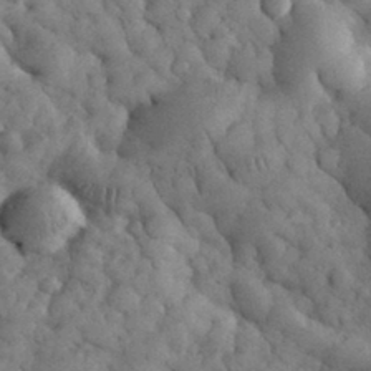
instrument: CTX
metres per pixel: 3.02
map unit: eHh
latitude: 32.9325
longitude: -68.2334
